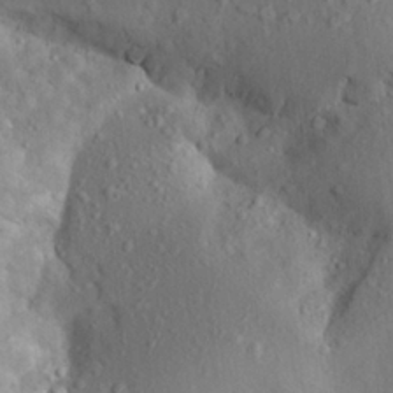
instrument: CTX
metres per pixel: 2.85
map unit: Aa
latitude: 23.8394
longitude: -147.2348
